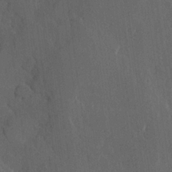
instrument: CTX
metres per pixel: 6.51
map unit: Hve
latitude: 22.6112
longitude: 147.4643
